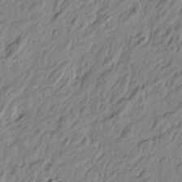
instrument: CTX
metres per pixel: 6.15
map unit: Htu
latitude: -4.4629
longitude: 179.9556
